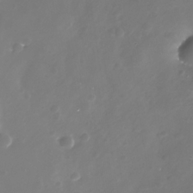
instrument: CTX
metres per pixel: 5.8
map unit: Nhe
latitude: -33.1998
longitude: -88.3468
